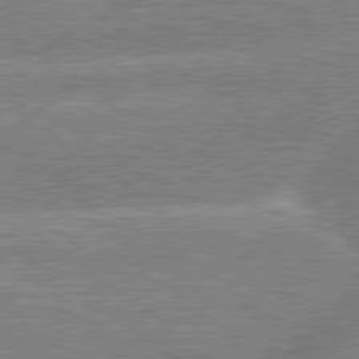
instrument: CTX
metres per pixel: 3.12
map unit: lApd
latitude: 79.6883
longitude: -156.7813
